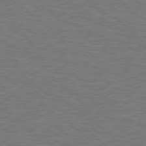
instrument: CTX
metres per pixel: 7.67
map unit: Hpe
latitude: 78.8569
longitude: -170.4601
